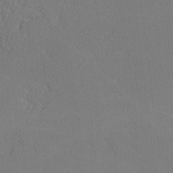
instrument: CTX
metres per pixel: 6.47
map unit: lHvf
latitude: -12.6519
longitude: -101.8772
